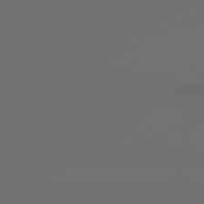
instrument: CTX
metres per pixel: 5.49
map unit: lApd
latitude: 79.7639
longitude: 176.1795
